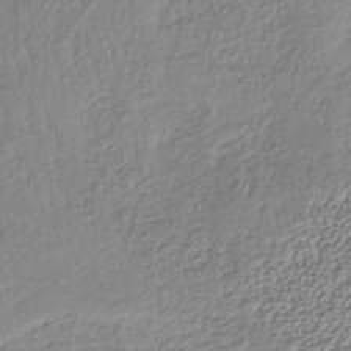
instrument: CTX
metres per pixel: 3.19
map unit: lHb
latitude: -38.0850
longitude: 68.1038
